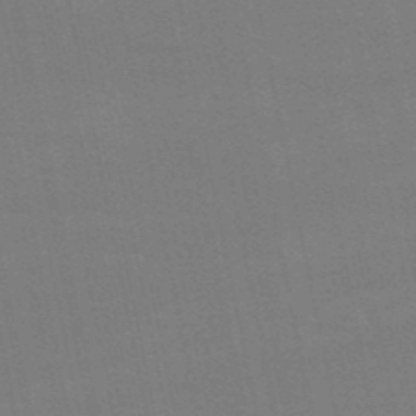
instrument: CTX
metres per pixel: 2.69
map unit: eHb
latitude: -50.5196
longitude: 70.9353
